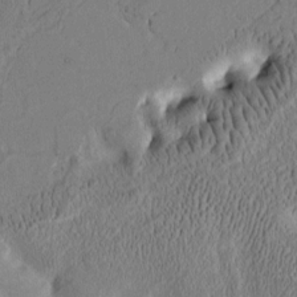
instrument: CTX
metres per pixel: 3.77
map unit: Htu
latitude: -2.8785
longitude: 167.1620
